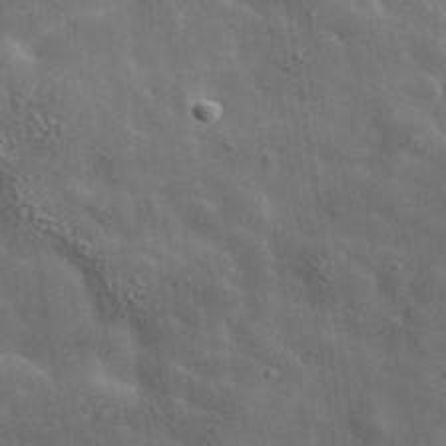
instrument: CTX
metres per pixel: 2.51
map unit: lHvf
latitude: 37.5371
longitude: -88.2334
